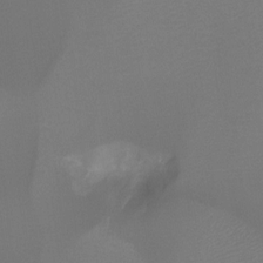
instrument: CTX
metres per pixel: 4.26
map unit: Nhu
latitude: -9.0486
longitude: -46.8191
